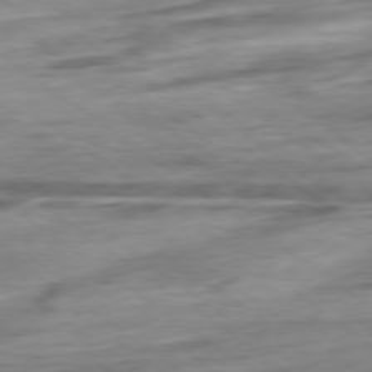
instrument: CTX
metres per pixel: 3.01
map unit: Hpe
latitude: -78.8786
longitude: -17.8394
